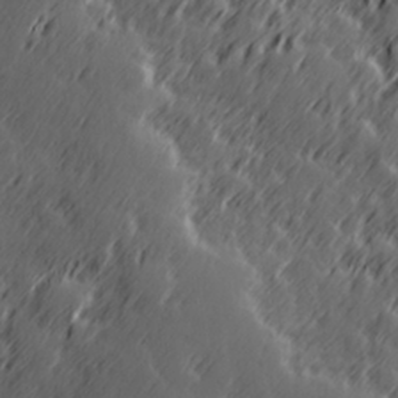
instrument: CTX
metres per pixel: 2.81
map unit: Hve
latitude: 26.4790
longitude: 145.8422
